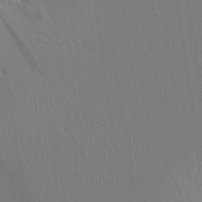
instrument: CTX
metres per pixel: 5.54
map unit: Aa
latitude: 15.4427
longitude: -143.2537
